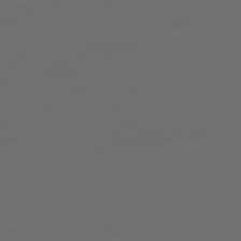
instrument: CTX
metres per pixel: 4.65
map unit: Ap
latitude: -79.5588
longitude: -64.8947
